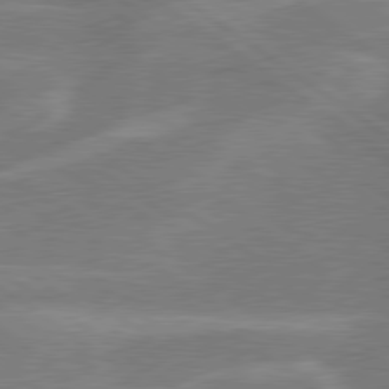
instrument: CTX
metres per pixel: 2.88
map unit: lApd
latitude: 79.5560
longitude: -121.7072
